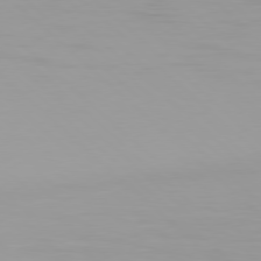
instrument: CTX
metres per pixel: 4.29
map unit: Hpe
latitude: 77.4237
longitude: -171.8205
